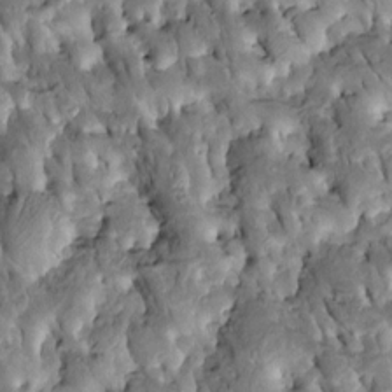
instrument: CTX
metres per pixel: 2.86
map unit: Htu
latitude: -0.9353
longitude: 148.4440
